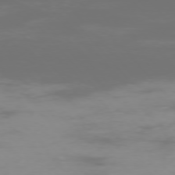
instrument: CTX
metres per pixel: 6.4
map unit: Ap
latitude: -76.5763
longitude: -73.7261
